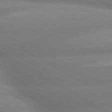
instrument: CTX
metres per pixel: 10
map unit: lApd
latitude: 80.1200
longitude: -163.5560
